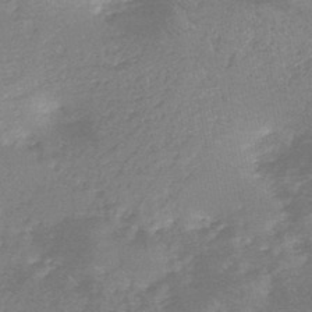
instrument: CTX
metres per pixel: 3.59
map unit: HNb
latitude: -44.7463
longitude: -37.9528
